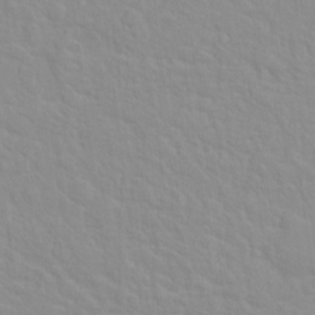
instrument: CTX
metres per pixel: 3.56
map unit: Hto
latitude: 16.1767
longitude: -39.3671
